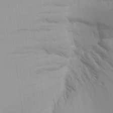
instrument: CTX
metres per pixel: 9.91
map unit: Aa
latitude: 22.3845
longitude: -146.2145
